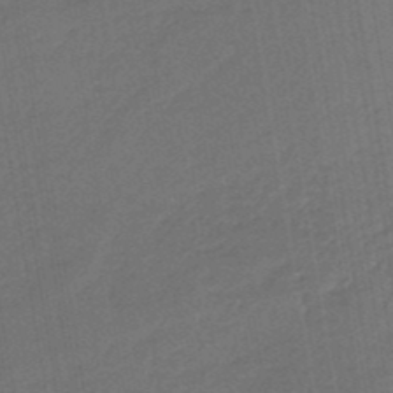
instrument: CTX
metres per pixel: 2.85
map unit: eHb
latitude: -47.3320
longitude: 88.1606
